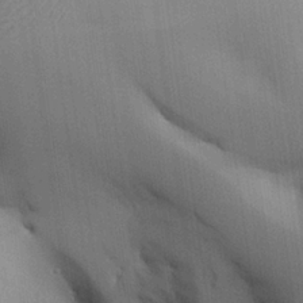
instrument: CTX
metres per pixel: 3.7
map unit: Aa
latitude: 25.8961
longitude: -127.7261
